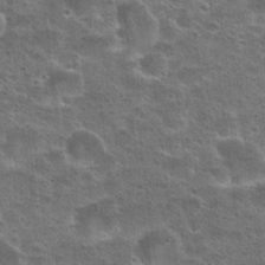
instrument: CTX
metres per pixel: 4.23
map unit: Hto
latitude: 23.6883
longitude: -49.2159
